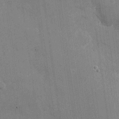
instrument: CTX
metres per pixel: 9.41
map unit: Nhu
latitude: -27.9367
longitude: -78.5546
